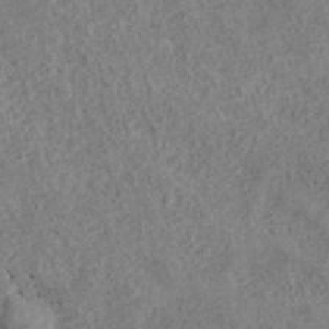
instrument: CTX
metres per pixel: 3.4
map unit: ANa
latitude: 40.4789
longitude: 18.0661
